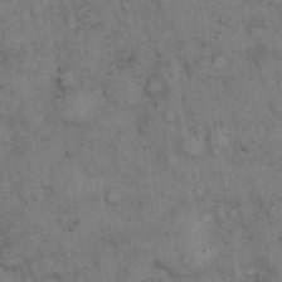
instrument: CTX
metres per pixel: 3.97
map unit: eHh
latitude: 12.6680
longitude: -62.9136
